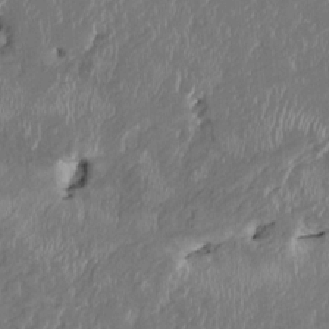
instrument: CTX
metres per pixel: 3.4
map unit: HNhu
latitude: 2.5734
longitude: -5.9528
